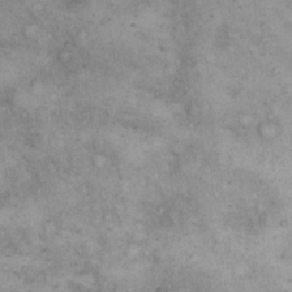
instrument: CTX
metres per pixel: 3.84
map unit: eHh
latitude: 14.9136
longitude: -63.4049
